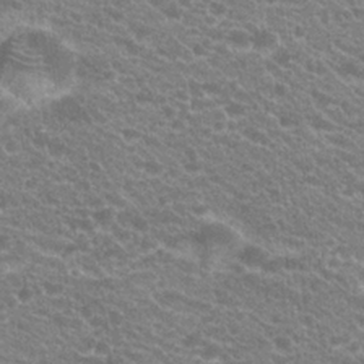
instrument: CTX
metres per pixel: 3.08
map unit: Hto
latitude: 23.4426
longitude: -35.4804
